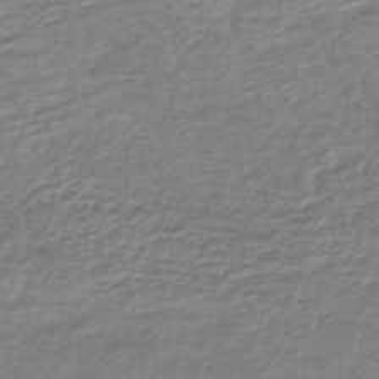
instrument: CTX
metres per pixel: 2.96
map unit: lHb
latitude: -43.5588
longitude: 69.4265
